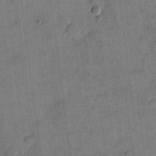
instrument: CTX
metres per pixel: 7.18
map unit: eHh
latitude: 14.1200
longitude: -66.5356
